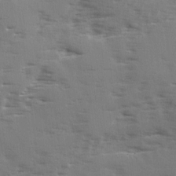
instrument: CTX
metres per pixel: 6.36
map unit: Ave
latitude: 2.2522
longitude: -110.8002
